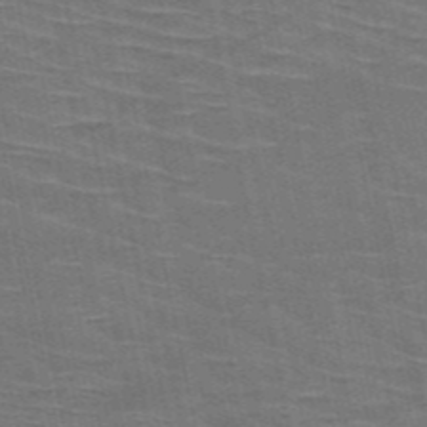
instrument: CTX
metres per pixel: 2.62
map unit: HNb
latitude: -53.4643
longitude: -45.2537
